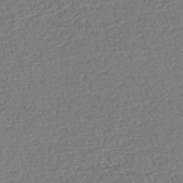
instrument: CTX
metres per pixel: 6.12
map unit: eHh
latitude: -42.9352
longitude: -32.8191
